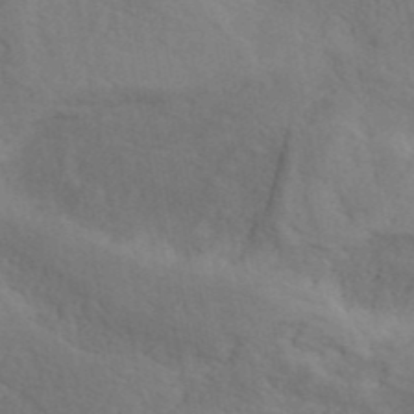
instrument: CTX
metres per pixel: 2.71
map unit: ANa
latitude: 41.2159
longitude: 51.5588
